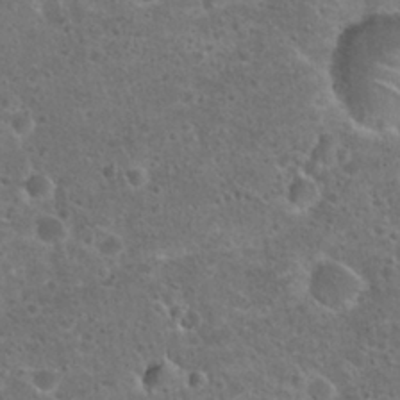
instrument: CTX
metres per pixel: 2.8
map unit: Hto
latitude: 22.7624
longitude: -47.8584
